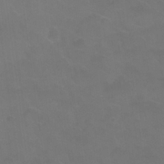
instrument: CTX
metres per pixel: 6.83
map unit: Nhu
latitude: 26.1956
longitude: -54.1956
